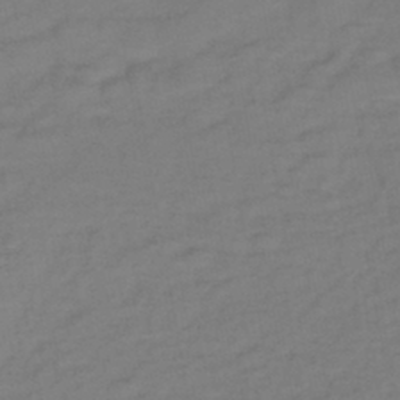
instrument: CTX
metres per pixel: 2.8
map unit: lHb
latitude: -41.9745
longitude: 76.3306
